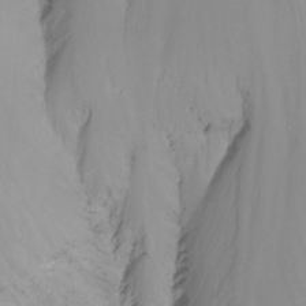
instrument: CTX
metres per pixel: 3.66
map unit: Nhu
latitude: -14.7841
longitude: -53.2726
